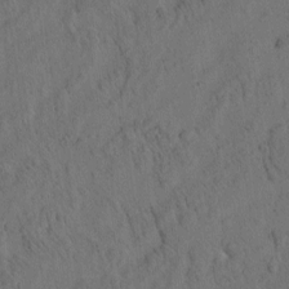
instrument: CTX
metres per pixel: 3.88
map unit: eHh
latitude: 3.6505
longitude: -78.9136
